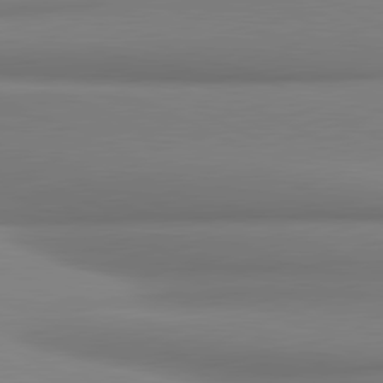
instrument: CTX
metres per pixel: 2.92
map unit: lApd
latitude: 81.2915
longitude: 176.8975
